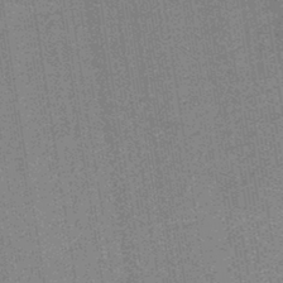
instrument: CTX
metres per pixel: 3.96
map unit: HNb
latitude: -37.3320
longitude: 57.2943
